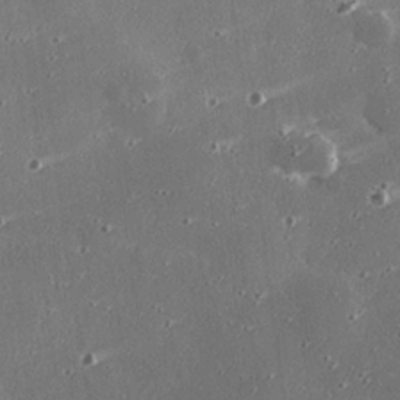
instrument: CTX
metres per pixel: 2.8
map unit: eHh
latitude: 25.1403
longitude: -89.6694
